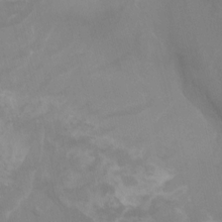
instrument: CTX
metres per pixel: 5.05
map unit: Nhu
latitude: -9.1998
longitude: -77.3481
